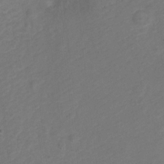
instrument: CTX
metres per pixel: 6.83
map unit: Hto
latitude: 4.9892
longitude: -32.8002
